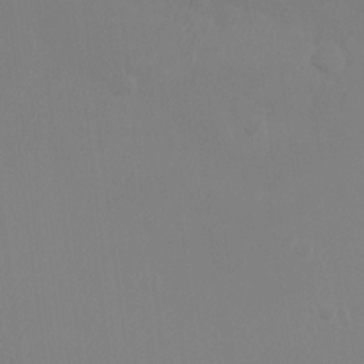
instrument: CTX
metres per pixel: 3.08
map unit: Ht
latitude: -9.3321
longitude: -34.2144
